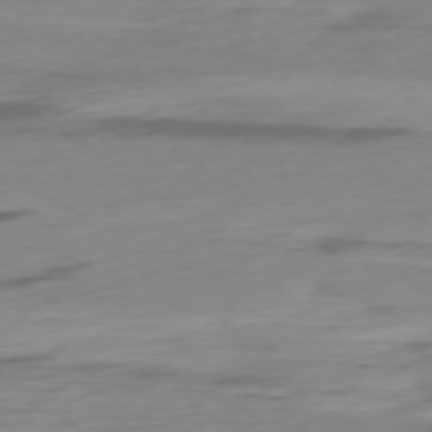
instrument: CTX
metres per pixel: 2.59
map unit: Ap
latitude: -77.0864
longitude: -78.2712
